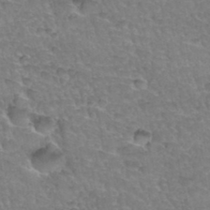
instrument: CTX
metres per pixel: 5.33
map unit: Hto
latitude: 35.2914
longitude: -46.9136
